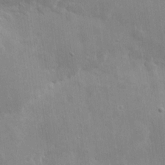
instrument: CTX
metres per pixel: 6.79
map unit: eHh
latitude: 8.0822
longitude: -72.6680
